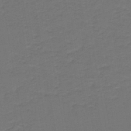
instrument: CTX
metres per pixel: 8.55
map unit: lHb
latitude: -43.1620
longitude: 53.3509
